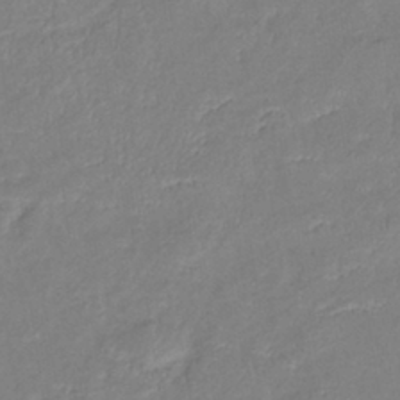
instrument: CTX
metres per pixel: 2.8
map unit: eHb
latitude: -38.0472
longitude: 75.6722
